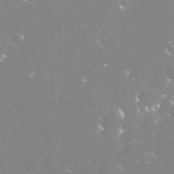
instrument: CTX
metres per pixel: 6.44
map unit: Nve
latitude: -17.4266
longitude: -59.1592
